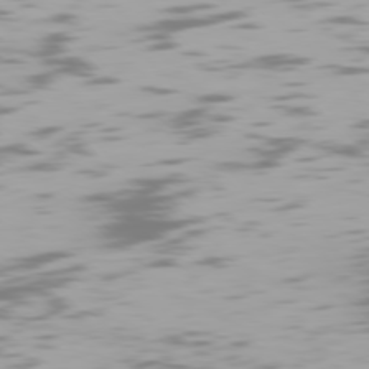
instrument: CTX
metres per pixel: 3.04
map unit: Hpe
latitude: 76.8947
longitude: -170.4979
